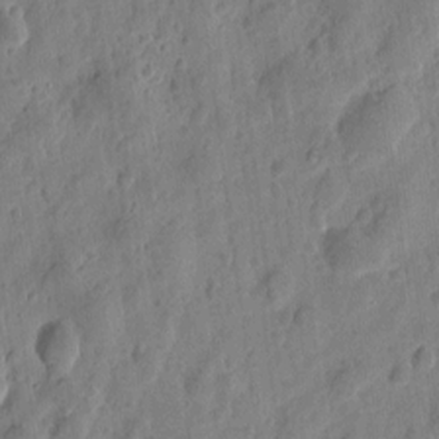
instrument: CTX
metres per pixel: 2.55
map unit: eHh
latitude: 8.8380
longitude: -74.2334
